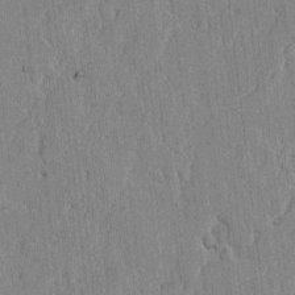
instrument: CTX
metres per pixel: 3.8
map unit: lAvf
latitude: -0.2929
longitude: -107.0269
